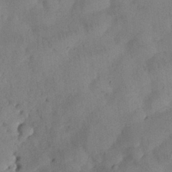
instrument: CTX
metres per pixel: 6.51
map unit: Nhu
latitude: 27.6694
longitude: -72.8191
